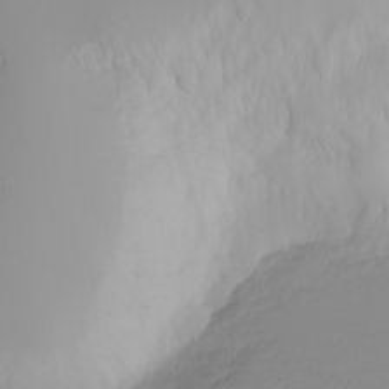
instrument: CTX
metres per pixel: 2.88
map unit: eHh
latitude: -5.6155
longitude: -82.5734
